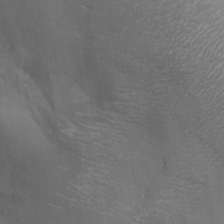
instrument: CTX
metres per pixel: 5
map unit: Aa
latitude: 30.2334
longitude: -131.9906
